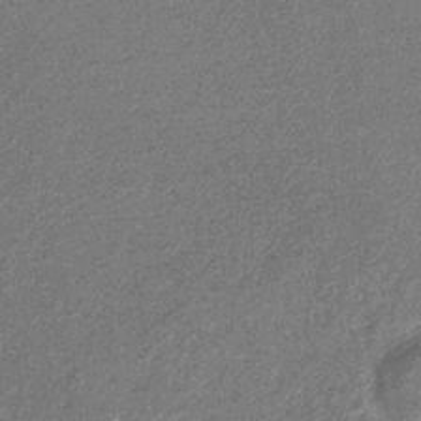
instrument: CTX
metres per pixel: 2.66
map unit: eHb
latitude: -30.7085
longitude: 69.0486
